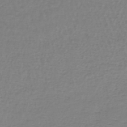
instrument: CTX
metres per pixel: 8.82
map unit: lHb
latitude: -42.6140
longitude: 71.4266
